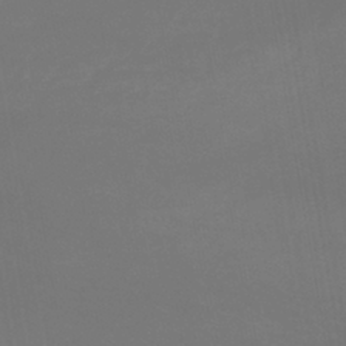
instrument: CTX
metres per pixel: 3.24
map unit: lHb
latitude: -43.0108
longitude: 73.4454
